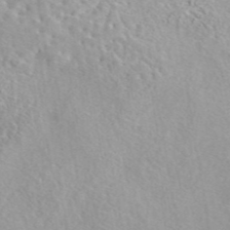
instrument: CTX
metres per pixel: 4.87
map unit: eAb
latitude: 44.2333
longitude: 115.0864
